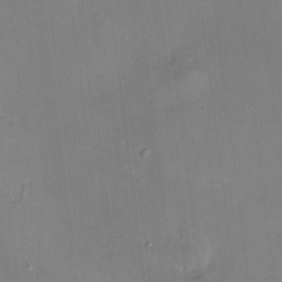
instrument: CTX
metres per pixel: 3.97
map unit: HNhu
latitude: 8.5168
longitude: 10.2928
